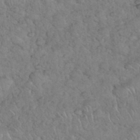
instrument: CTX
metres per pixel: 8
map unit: eHh
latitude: 35.3670
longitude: -64.4979
